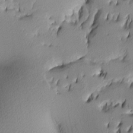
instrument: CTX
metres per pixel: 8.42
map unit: lAa
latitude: 3.7260
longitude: -116.0255
